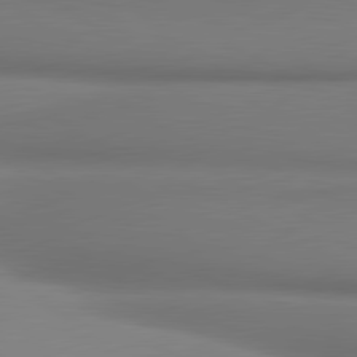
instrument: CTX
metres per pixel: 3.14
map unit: lApd
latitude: 80.9703
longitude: 177.4643
